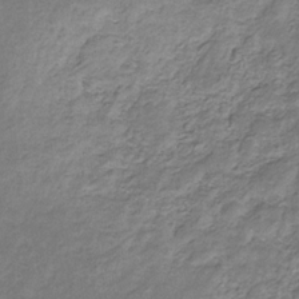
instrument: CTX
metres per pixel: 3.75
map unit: eHb
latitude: -30.6518
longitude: 69.6155
